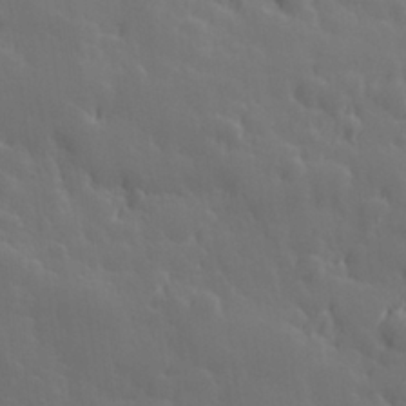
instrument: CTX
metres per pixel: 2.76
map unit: Hve
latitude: 26.2901
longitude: 145.1620
